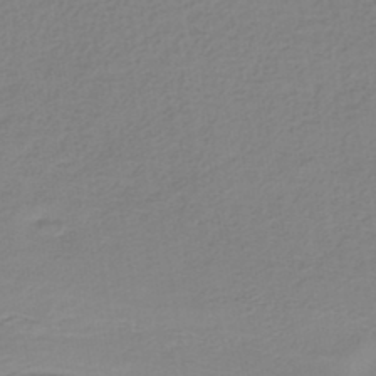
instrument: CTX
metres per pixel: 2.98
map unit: HNhu
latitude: -42.8785
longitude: 97.3888
